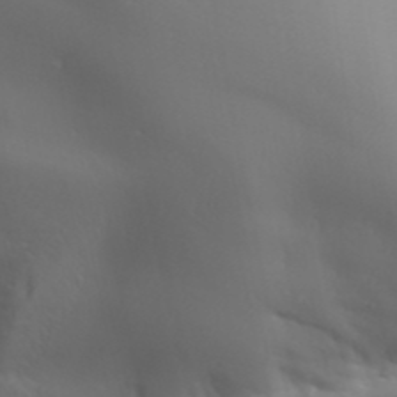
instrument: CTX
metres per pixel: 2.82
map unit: Aa
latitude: 32.4790
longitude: -143.8017
